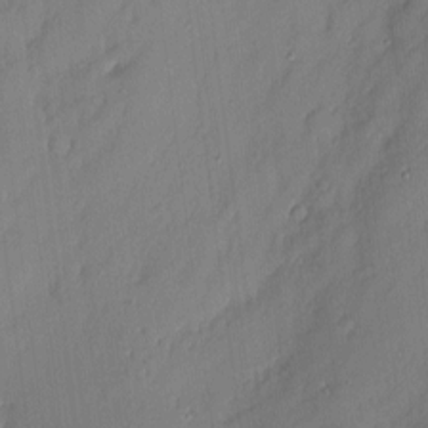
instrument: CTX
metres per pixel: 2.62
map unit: eHh
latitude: 3.7449
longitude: -76.6301
